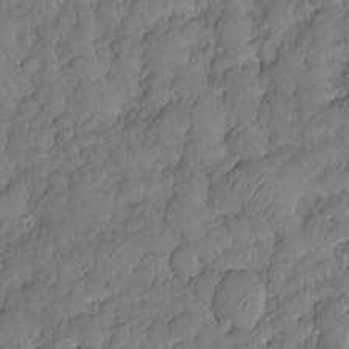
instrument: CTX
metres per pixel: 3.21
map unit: HNhu
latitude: -24.9731
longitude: 49.4077
